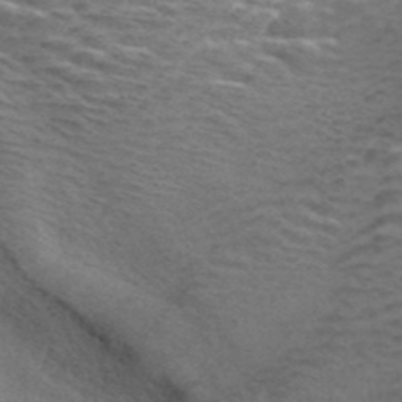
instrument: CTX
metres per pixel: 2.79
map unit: ANa
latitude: 42.5735
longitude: 27.5588
